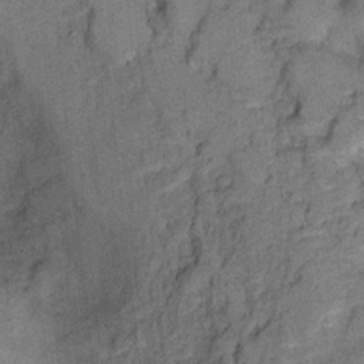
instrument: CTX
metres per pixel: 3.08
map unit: Ht
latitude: 8.2712
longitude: -37.9717
